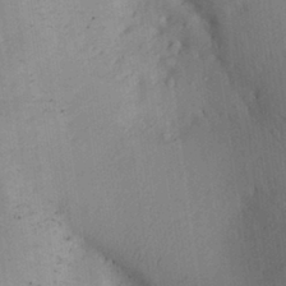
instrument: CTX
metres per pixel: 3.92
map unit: Aa
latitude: 29.0647
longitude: -146.0444
